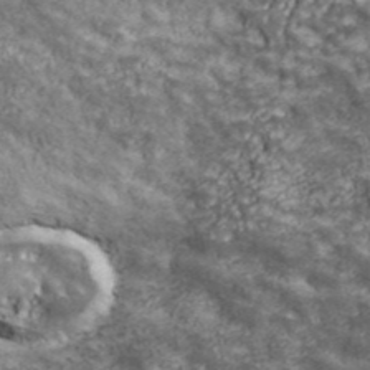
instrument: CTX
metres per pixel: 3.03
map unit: eHh
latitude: 43.4615
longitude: -88.4412
